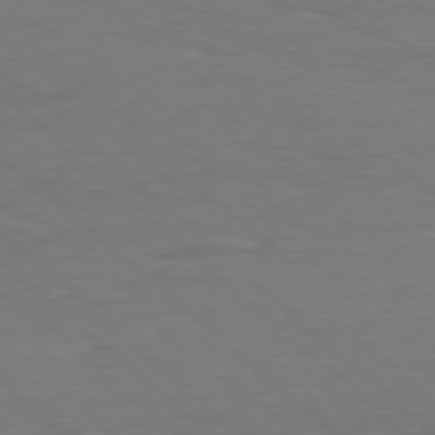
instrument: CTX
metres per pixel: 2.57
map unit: Hpe
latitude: 78.3468
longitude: -149.9339
